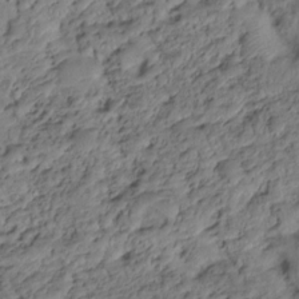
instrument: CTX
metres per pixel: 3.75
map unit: HNhu
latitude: -20.9352
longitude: 85.6343
